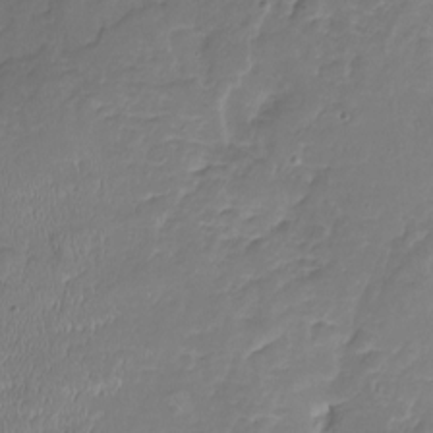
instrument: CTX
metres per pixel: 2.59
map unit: Nhu
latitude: -19.5210
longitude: -57.2536
